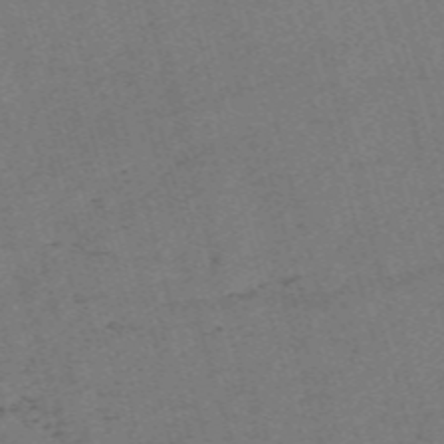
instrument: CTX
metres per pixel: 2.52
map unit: Nve
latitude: -59.4832
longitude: 65.1998
